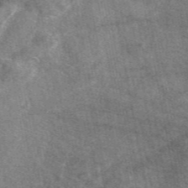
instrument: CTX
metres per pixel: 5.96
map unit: eAb
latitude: 47.4994
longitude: 122.1795
